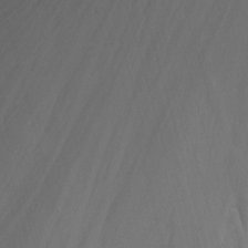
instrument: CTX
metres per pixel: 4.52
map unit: Nhu
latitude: -13.5021
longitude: -71.5560
